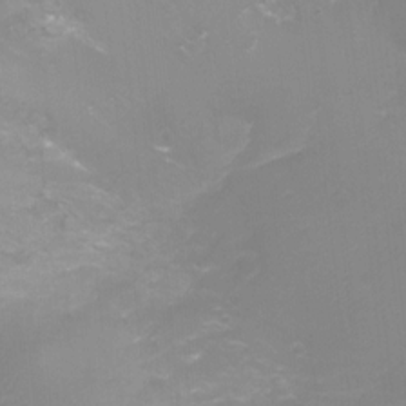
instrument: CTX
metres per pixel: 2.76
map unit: Ht
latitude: -10.1039
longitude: -28.1200
